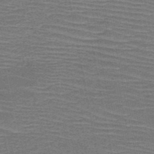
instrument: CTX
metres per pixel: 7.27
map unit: HNb
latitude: -48.7086
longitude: -45.3104
